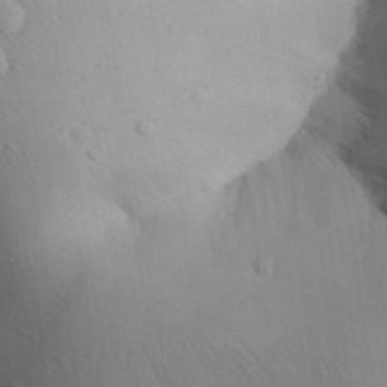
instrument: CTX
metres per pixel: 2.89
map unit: Aa
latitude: 27.7072
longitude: -147.5560
